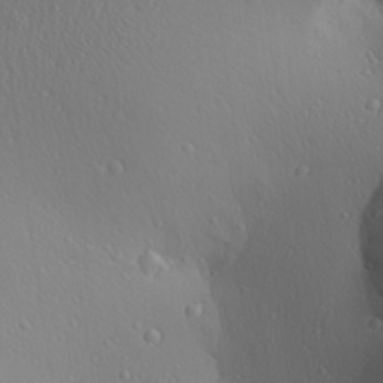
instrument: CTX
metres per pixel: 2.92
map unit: Aa
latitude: 26.5357
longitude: -136.0444
